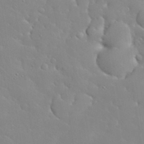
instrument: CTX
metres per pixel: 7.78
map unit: Nhu
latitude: 31.2159
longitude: -57.3292
